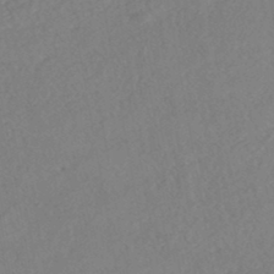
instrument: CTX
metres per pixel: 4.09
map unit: HNhu
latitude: -45.6722
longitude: 107.2754
